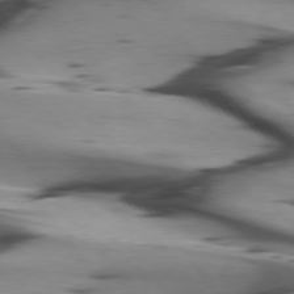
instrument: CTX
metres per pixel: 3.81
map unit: lApd
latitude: 75.6505
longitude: -65.8016
